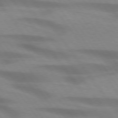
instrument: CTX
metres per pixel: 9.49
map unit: lApd
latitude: 74.4034
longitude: -59.7828
